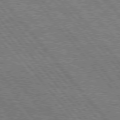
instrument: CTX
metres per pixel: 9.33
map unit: Hpe
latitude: 76.2522
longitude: -137.2915
